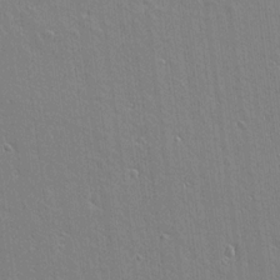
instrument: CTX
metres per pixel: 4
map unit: lAvf
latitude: 16.8947
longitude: -127.7828
